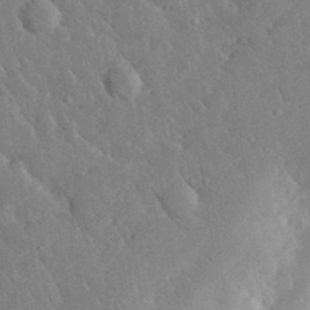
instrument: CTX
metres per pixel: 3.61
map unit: lHvf
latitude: 32.8758
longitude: -86.0822
